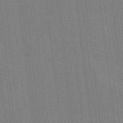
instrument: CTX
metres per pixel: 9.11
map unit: lHvf
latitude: 17.8017
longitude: -113.3859
